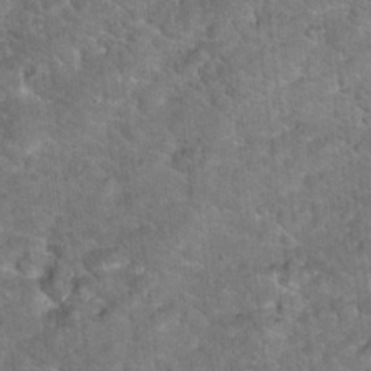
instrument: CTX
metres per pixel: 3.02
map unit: Hto
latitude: 17.6505
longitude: -38.0255
